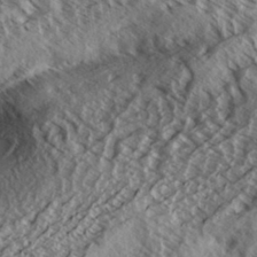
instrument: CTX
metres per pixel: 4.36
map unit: Aa
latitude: 33.3860
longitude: -139.2537
